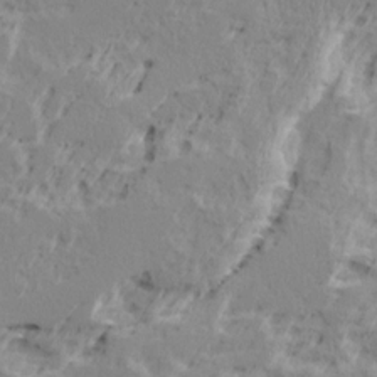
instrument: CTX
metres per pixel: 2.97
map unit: Ave
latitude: 15.9151
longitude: -137.6316
